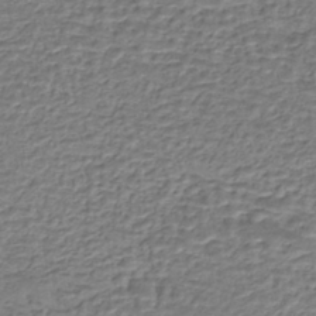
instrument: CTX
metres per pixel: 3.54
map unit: eHh
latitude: -43.5777
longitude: 120.3684
